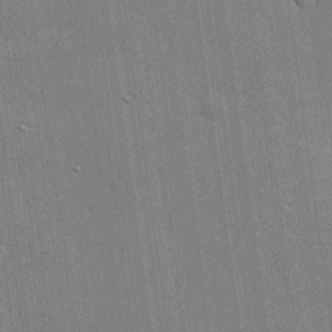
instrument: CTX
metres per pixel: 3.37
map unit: lHvf
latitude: 21.0648
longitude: 143.1431
